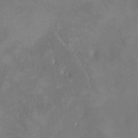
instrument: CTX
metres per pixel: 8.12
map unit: HNhu
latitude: 6.8191
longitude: 4.8975
